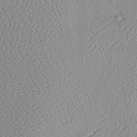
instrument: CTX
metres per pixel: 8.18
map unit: Htu
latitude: -6.6518
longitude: 155.6911
